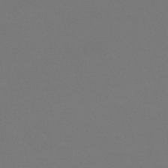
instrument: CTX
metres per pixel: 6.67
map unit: HNhu
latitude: -42.5762
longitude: 93.7667
